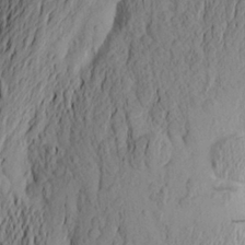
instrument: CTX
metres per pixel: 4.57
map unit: Aa
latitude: 24.5356
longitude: -149.7072
